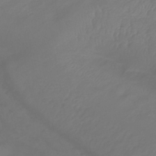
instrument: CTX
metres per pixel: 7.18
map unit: lHb
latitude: -41.6722
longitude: 76.8975
